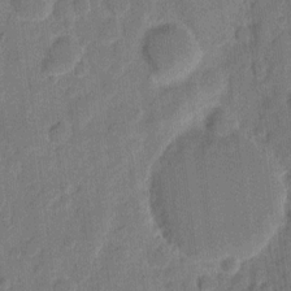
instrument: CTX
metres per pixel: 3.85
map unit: eHh
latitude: 9.4804
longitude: -66.4601
